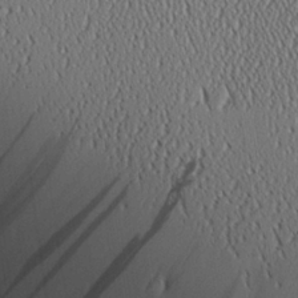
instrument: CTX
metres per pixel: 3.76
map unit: Ave
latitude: 23.9717
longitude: -135.7260
